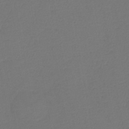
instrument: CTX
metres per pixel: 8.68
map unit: lHb
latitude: -42.6518
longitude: 76.5385
